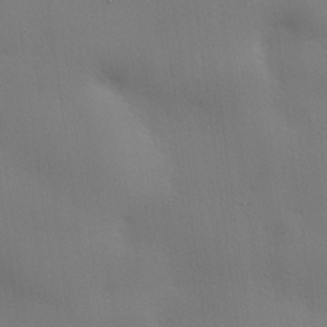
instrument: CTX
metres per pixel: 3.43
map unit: lHvf
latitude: 22.6679
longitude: 141.1431
